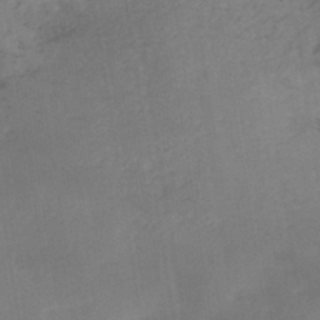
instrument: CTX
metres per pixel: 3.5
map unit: HNb
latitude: -44.8975
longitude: -45.6694
